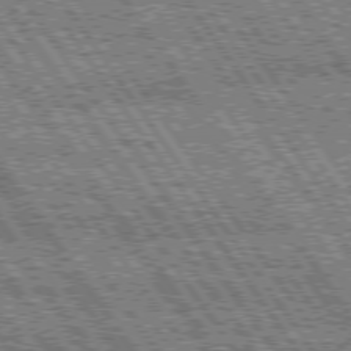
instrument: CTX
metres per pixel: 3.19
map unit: Hpe
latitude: 75.0647
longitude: -153.5938
